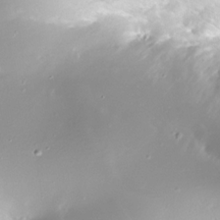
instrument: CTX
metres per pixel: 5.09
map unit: Nhe
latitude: -32.4440
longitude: -117.1403
